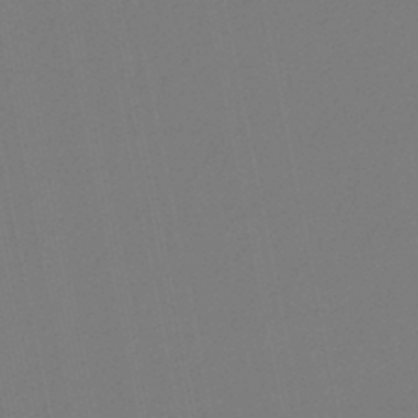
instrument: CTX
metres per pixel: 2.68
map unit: eHb
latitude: -45.4454
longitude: 87.6533
